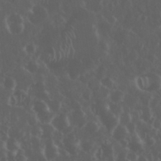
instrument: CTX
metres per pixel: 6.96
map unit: eHh
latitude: 34.2711
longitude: -59.3860
